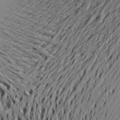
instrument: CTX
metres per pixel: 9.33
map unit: Aa
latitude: 20.4790
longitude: -148.5735
